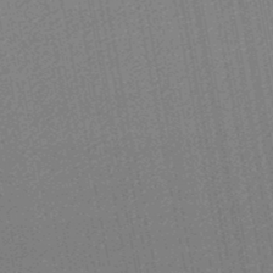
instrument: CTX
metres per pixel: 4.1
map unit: lHb
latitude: -47.9178
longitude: 66.8975
